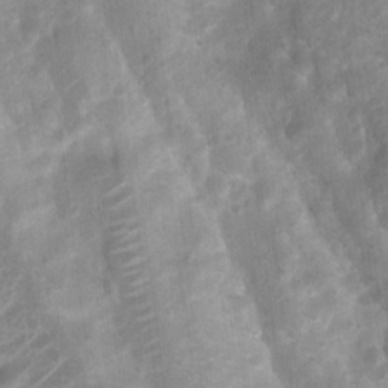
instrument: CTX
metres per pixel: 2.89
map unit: Nhu
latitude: 8.1578
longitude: -21.9339
